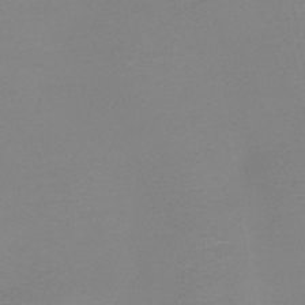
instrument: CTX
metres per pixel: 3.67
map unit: HNb
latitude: -46.3117
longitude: -43.4615
